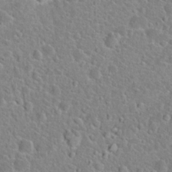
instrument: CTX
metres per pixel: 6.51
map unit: Hto
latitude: 22.6301
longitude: -46.6680
